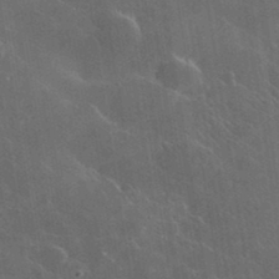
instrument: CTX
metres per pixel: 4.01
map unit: lHvf
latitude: 35.8394
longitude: -92.1766
